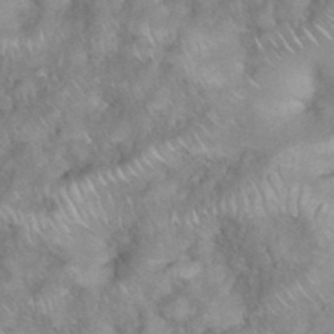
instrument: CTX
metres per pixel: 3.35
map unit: eHh
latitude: 38.7057
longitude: -58.1578
